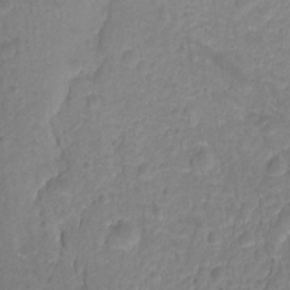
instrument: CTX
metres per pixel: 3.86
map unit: Ht
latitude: 1.5749
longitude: -34.8947
